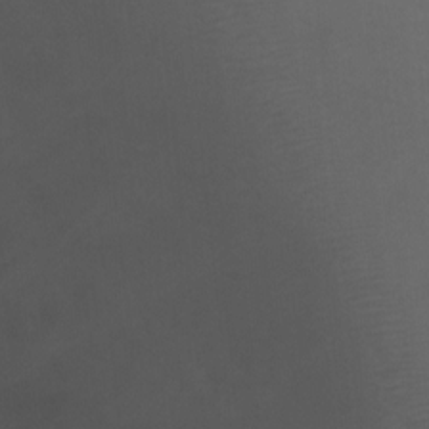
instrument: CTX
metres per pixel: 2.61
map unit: Ht
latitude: 1.4804
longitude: -22.4223
